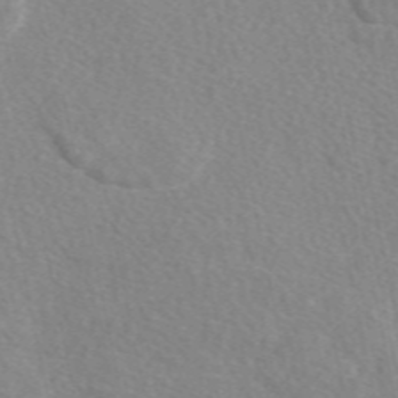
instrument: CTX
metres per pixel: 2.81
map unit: eAb
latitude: 49.2348
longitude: 117.4265
